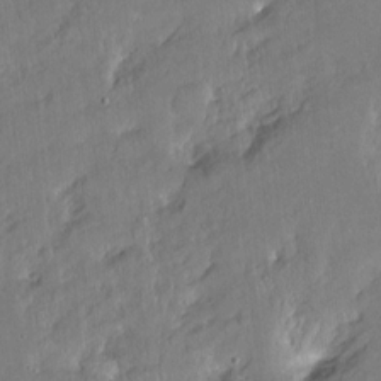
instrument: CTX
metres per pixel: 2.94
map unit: Hto
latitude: -14.3118
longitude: -41.8772
